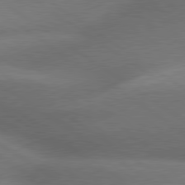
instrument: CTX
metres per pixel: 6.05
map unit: lApd
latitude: 79.7450
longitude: -153.7450
